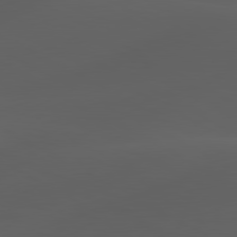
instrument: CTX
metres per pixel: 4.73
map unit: lApd
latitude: 80.1011
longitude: -89.8773
